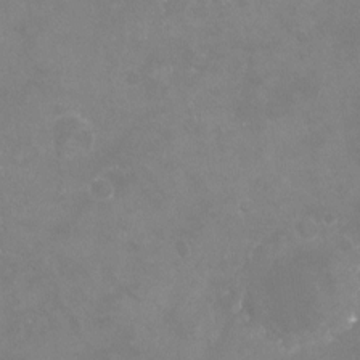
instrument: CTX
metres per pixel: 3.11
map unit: Nhu
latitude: -22.9164
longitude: -57.6127
